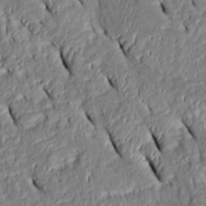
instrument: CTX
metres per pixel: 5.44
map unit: Htu
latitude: 1.1592
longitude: 149.1431
